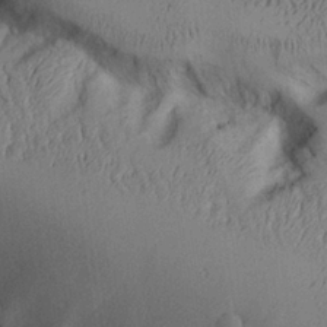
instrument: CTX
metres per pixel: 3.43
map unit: Aa
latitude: 26.5168
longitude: -129.6127
